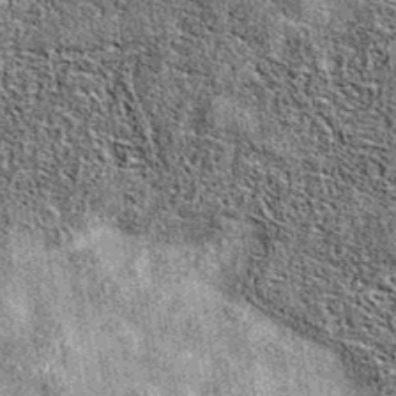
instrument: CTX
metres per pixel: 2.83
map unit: eAb
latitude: 37.4048
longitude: 106.1606
